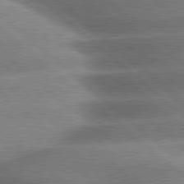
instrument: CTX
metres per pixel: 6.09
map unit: lApd
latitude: 79.9717
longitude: -148.3467
